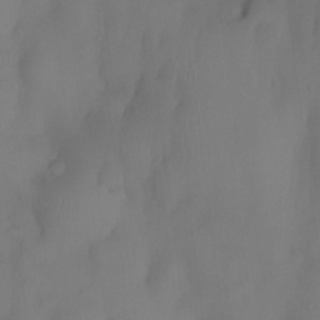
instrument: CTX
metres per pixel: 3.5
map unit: eHh
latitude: -23.5021
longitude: 15.6155
